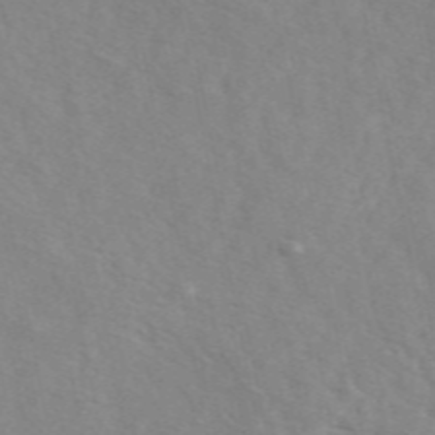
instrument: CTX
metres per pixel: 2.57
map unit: ANa
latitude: 49.5938
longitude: -73.0270
